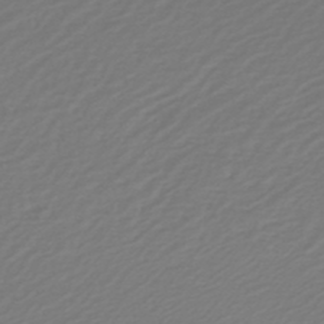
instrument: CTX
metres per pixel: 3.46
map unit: lHb
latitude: -46.8786
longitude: 59.5966
